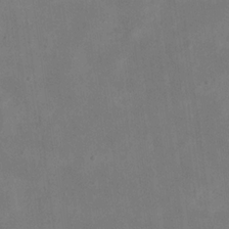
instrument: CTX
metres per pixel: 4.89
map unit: eHh
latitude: 20.4790
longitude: -70.8947
